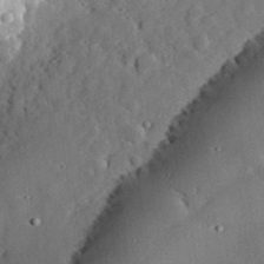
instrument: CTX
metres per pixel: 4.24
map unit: lHvf
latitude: 33.2348
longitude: -83.2914
